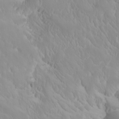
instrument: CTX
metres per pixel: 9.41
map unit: Htu
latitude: -6.6329
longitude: -71.3859
